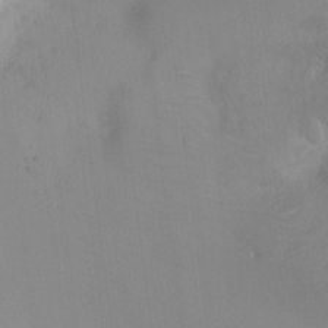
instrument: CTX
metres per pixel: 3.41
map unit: HNhu
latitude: 7.6127
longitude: -5.2348
